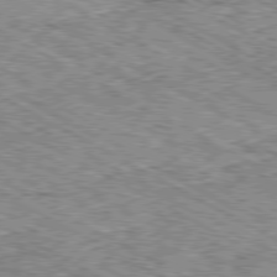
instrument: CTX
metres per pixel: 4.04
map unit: Ap
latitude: -80.4818
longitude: -49.8016
